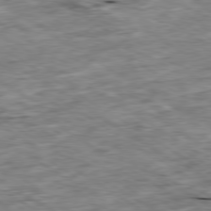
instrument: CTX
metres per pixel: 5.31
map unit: Ap
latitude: -80.0850
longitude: -85.1025
